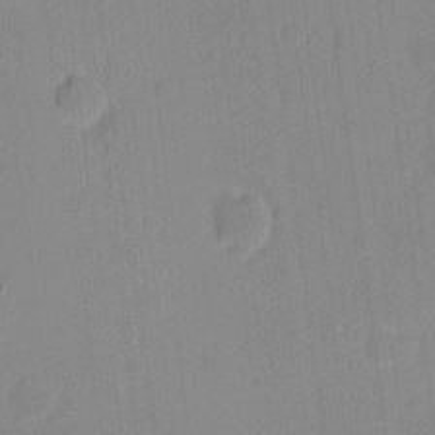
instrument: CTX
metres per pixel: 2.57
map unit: eHh
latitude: 7.4237
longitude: -66.9324
